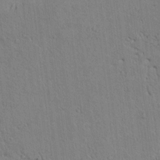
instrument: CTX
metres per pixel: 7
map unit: lAvf
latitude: 9.9150
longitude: 168.0094
